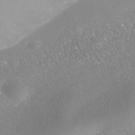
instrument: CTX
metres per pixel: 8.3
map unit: Nhe
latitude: -38.6141
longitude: -119.8961
